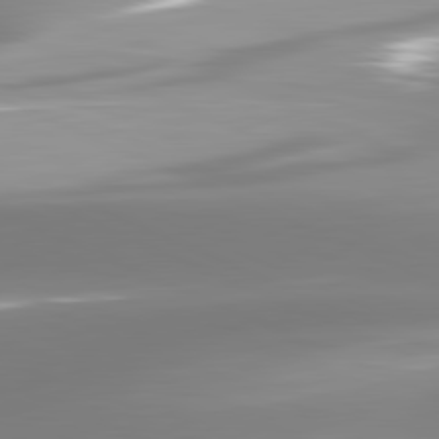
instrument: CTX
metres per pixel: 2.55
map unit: lApd
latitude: 81.5938
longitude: -165.7639
